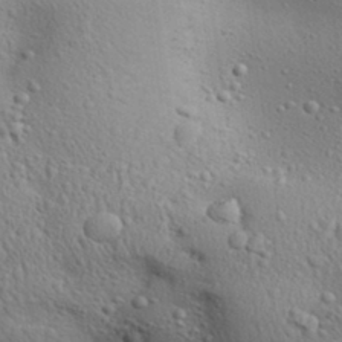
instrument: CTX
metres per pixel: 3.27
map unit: Aa
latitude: 31.7261
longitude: -145.0458
